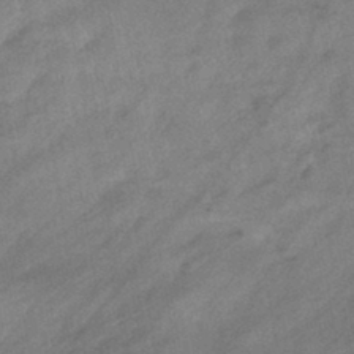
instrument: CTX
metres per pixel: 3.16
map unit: eHb
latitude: -42.2739
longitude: 84.2739
